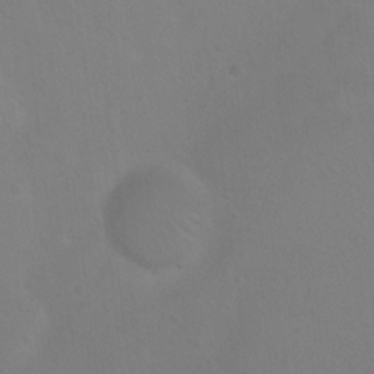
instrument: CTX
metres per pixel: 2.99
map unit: Nhu
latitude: 3.3670
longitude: -25.1592
